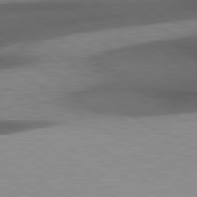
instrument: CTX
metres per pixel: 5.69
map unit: lApd
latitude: 79.6883
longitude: -128.7435
